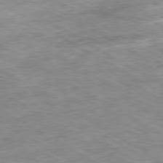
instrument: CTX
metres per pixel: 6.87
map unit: Ap
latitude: -80.1795
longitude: -73.9151
